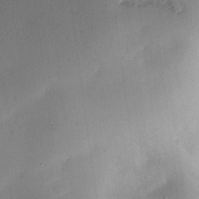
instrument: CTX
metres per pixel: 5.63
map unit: Nve
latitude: -22.9920
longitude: -138.6679
